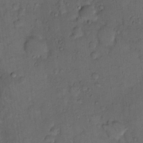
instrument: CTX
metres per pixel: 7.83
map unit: Hto
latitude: 11.0270
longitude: -61.6883
